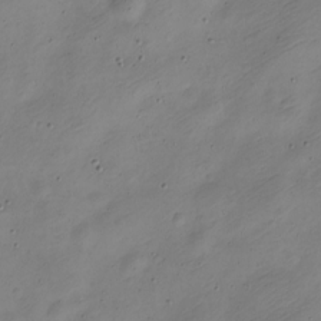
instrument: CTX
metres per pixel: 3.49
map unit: Nve
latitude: -23.1809
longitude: 106.0850
